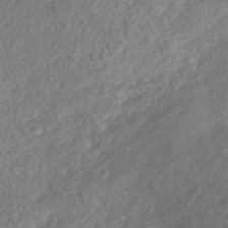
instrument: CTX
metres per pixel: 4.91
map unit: Nhe
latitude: -40.6140
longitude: -110.3467
